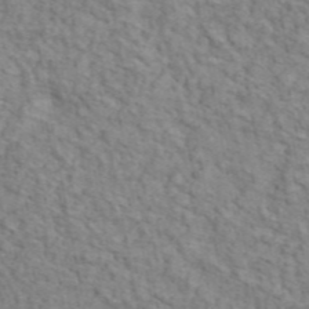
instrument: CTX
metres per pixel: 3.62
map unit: ANa
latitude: 46.1956
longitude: 29.7100
